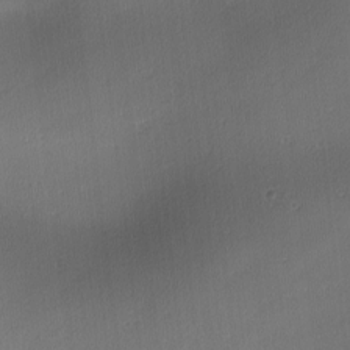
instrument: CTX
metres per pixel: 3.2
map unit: lAa
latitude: -10.5763
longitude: -124.4034
